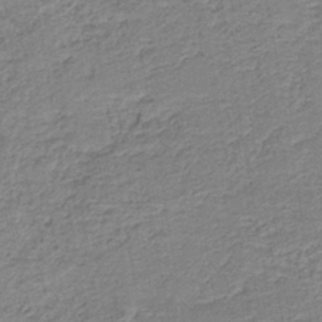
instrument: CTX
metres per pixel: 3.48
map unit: HNb
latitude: -40.4440
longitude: 50.7652
